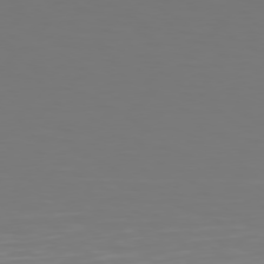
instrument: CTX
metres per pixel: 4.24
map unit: Hpe
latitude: 74.4790
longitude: -129.9717
